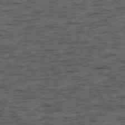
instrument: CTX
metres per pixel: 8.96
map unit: Ap
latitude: -76.0472
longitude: -91.5371
